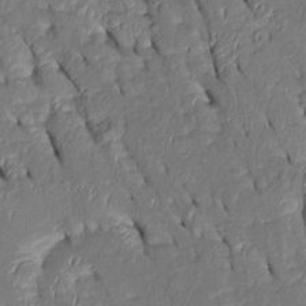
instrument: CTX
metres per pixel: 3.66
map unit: Htu
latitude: 0.8191
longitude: 149.0298
